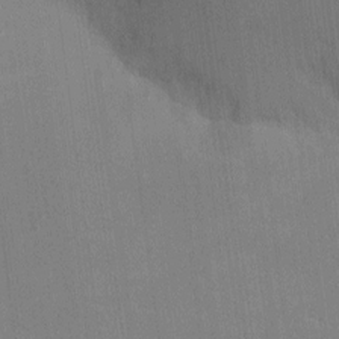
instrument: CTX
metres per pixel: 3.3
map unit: Ht
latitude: -4.8219
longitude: -14.5735
